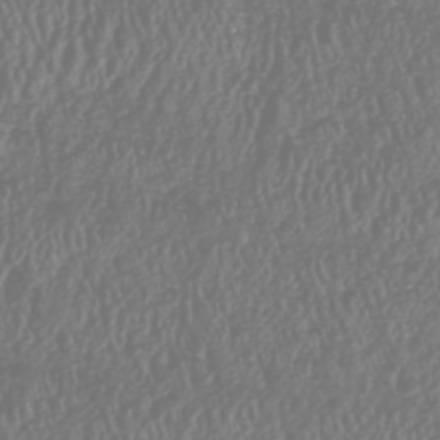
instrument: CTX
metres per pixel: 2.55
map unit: HNhu
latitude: -47.4076
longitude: 28.8975
